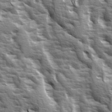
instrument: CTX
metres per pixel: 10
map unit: Ave
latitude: 14.7436
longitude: -132.0255
